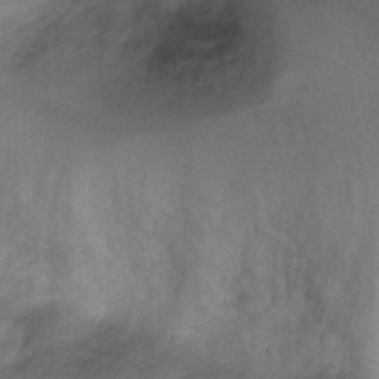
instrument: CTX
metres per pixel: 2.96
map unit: Ht
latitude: 3.5371
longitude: -29.4048
